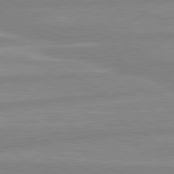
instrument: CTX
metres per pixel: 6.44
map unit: lApd
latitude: 80.2900
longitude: -168.4223
